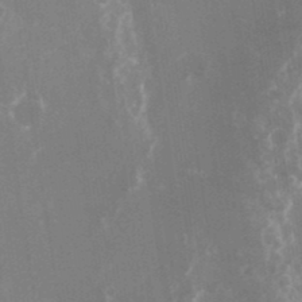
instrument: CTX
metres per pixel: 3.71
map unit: Nhu
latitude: -23.6533
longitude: -73.4238
